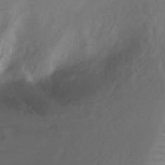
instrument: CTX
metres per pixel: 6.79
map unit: Ht
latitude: 1.6505
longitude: -36.4223
